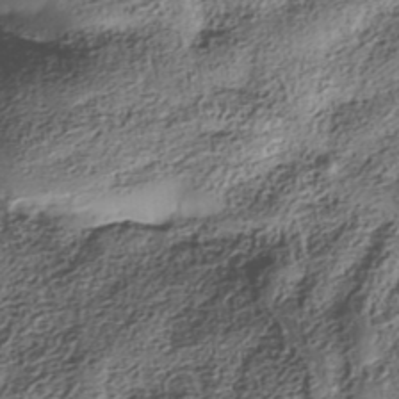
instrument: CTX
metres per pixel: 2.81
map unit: Nhe
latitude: -38.4629
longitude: -148.2145
